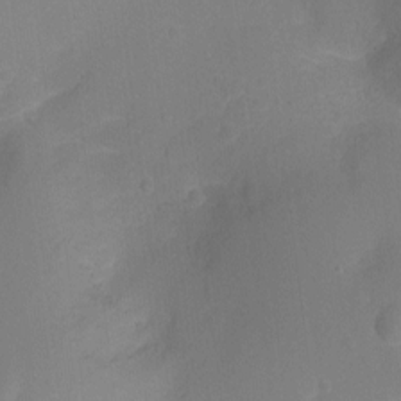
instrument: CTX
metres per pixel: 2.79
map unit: Ht
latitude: -9.0486
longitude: -23.9150
